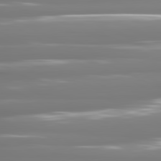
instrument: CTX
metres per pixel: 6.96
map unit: lApd
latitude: 81.2159
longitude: -140.6679
